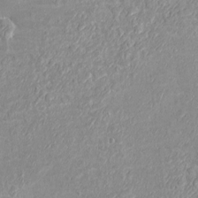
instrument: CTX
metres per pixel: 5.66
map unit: eHh
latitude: -3.6721
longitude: -74.9325
